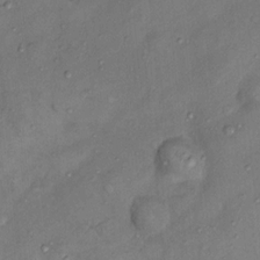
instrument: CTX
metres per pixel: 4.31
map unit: Nhu
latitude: 11.9717
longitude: -28.3656
